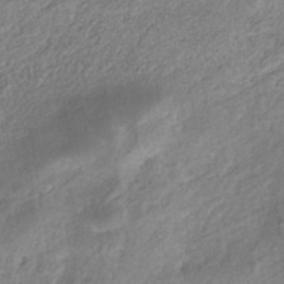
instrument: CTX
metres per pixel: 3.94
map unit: Nhe
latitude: -41.9556
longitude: -110.5924
